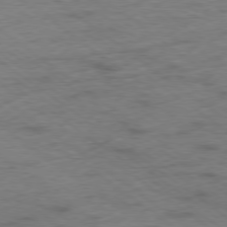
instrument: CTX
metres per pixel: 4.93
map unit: Hpe
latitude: -79.1053
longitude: -22.1011
